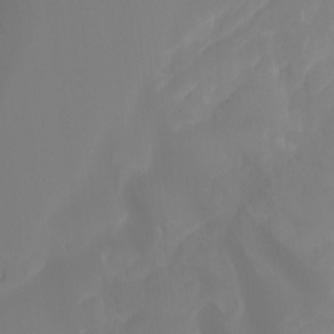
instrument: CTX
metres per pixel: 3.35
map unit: Ht
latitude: -14.5952
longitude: -56.6490
